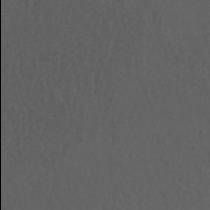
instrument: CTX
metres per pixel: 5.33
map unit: ANa
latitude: 41.1025
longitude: 54.0094
